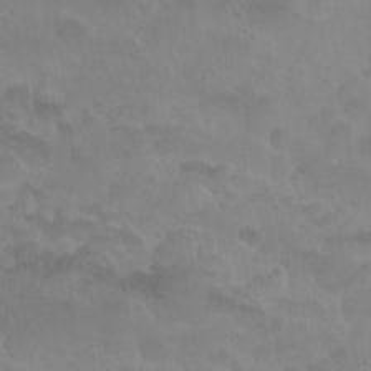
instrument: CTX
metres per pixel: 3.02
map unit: Nhu
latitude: 27.4427
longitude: -54.1956
